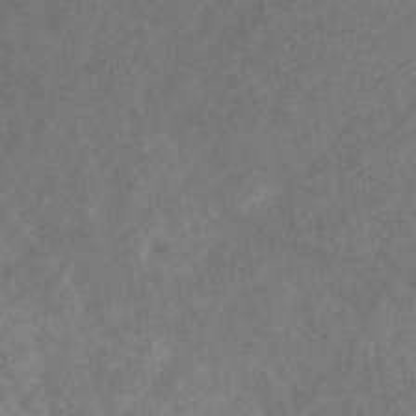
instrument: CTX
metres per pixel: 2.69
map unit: eHb
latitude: -31.4454
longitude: 71.5588
